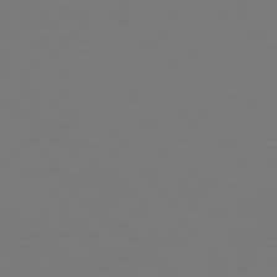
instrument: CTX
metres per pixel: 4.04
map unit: Hpe
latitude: 74.4601
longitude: -123.8205
